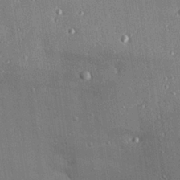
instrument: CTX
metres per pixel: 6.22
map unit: Hve
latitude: 26.6680
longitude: -90.3656
